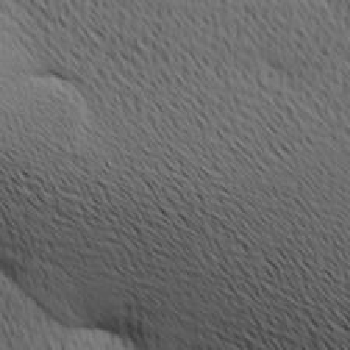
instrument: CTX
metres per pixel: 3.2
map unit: Ave
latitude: 11.9906
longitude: -107.1781
